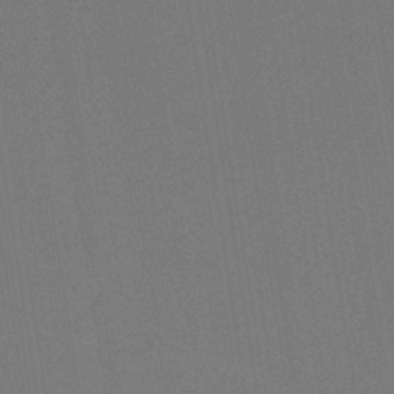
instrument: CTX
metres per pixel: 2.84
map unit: lHb
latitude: -38.7274
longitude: 55.1242
